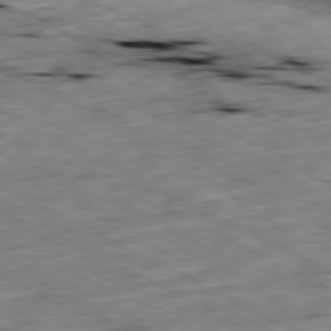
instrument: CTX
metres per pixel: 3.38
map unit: Ap
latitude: -80.5952
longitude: -91.8016
